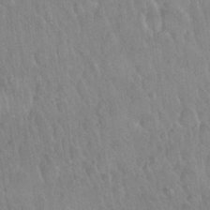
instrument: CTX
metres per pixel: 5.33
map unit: Nhu
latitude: 26.2145
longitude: -55.7638
